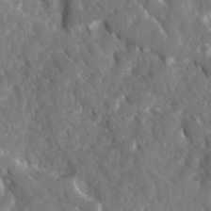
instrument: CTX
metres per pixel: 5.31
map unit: Ave
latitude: 17.2726
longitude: -130.8191
